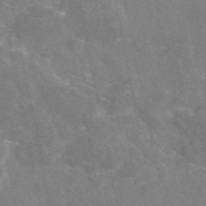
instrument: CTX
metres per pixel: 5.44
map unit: eAb
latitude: 46.5357
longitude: 115.9367
